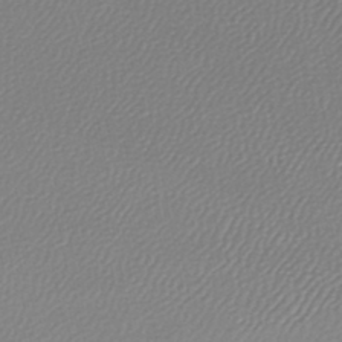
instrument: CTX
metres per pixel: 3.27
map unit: lHb
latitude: -45.5210
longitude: 75.3510
